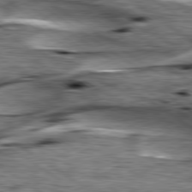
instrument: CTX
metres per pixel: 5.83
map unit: lApd
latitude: 79.8395
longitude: -48.8569
